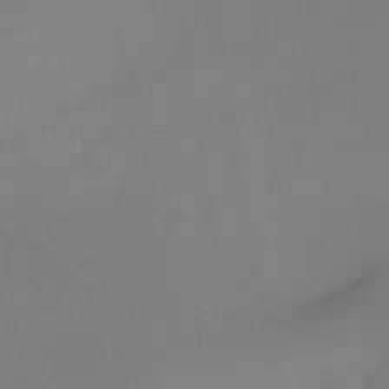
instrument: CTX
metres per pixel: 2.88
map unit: Nhe
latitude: -37.4643
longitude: -112.4223
